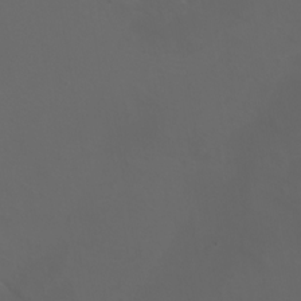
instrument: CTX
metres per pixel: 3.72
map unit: Nhu
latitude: -5.3320
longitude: -90.0444
